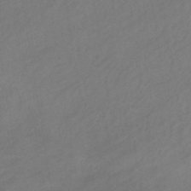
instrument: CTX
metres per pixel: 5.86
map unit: eHb
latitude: -42.6140
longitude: 84.8974
